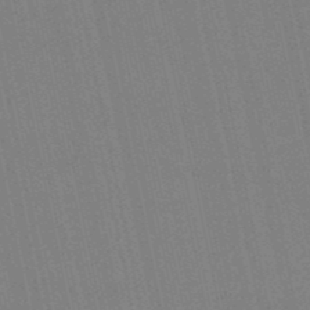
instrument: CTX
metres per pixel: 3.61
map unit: eHb
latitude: -50.2173
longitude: 69.5399
